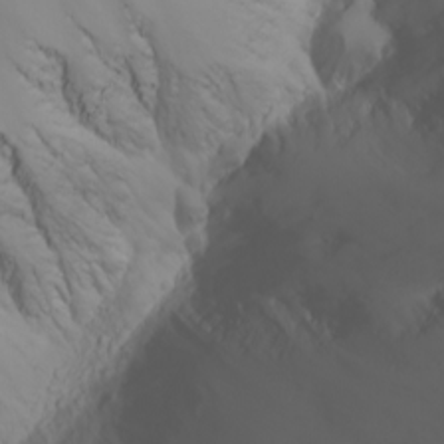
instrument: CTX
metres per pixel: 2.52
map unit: Nhu
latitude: -6.9163
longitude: -88.2901
